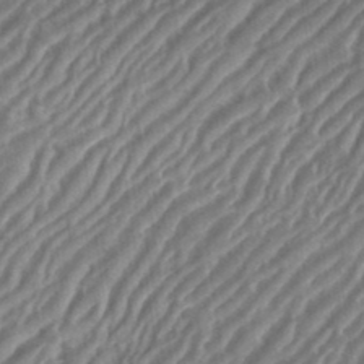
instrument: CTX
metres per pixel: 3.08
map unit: eHh
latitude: 35.9528
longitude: -134.5923
